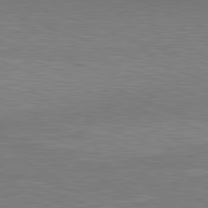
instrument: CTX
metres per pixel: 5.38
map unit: Ap
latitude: -82.0472
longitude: -79.1592
